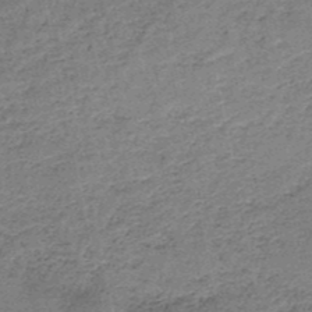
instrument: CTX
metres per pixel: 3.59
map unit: HNb
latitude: -50.4251
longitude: -50.0444
